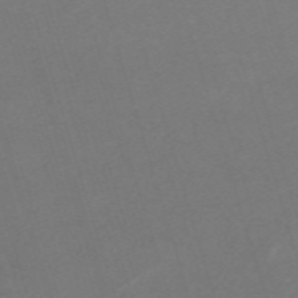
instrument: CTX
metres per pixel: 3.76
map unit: eHh
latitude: -61.7856
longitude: 49.4833
